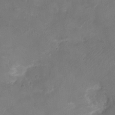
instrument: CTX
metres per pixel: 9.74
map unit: Ht
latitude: -2.8974
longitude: -19.9906
